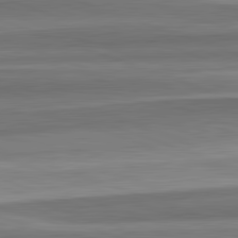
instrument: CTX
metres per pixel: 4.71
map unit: lApd
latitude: 82.5545
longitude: 179.7288
